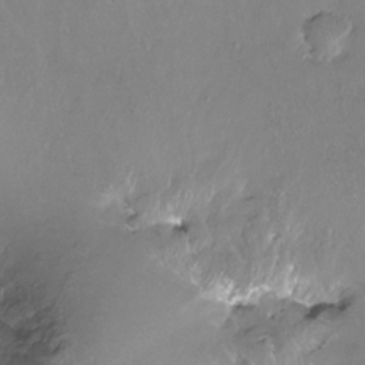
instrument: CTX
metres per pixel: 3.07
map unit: Hto
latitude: -13.8800
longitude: -42.3278
